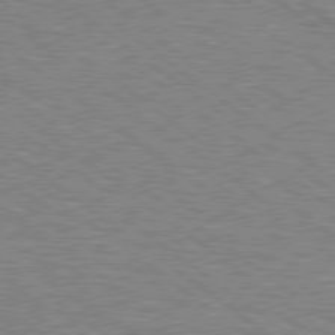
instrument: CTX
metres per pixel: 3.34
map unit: Hpe
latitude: 78.9136
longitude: -169.1781
